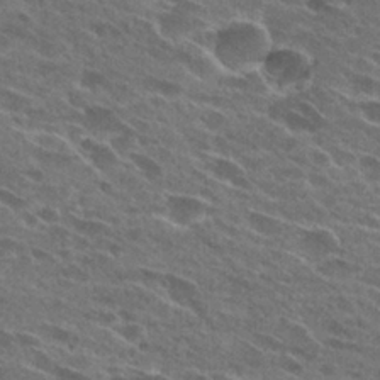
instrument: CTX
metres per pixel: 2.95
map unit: Hto
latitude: 26.1956
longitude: -43.7261
